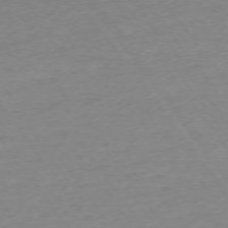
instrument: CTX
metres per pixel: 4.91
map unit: Ap
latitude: -74.4629
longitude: -84.8002
